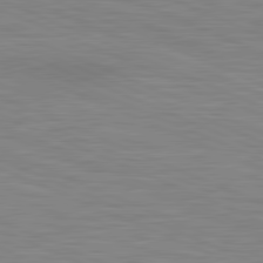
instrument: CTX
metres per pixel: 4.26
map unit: lApd
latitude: 81.6316
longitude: -171.0269
